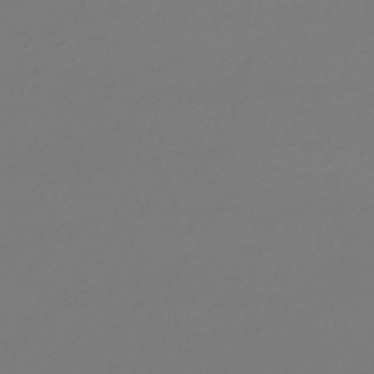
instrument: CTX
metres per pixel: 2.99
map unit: lHb
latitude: -45.9367
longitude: 59.7666
